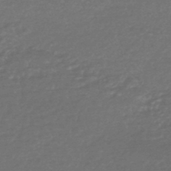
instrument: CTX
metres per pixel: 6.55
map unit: HNhu
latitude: -45.8989
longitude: 93.6344
